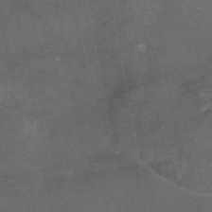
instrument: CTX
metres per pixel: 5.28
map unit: eAb
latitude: 46.3279
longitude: 114.2550
